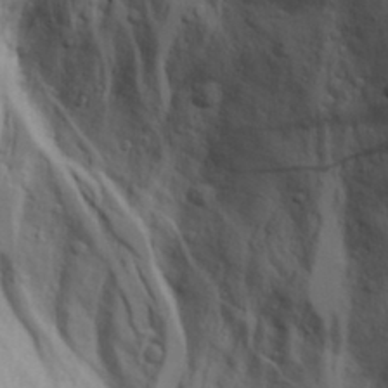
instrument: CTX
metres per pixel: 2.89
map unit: Aa
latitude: 18.6868
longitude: -125.7260
